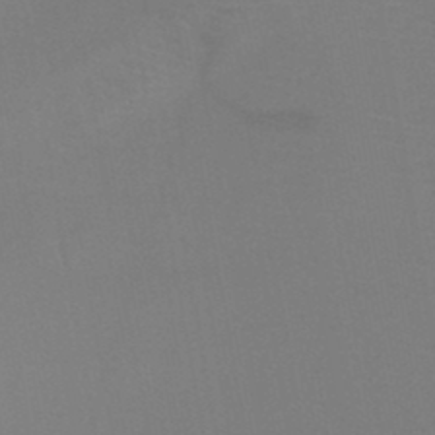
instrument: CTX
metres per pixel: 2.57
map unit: HNb
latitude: -47.1809
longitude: -43.7072
